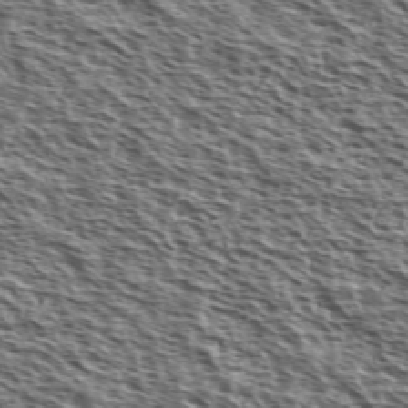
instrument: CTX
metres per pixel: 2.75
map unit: Ave
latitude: 37.9906
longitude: -110.8380
